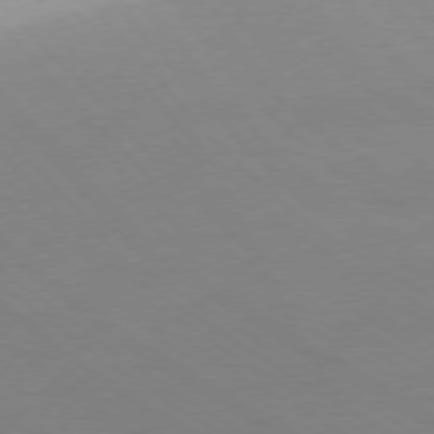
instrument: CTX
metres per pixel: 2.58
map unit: Ap
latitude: -76.3306
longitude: -76.5545
